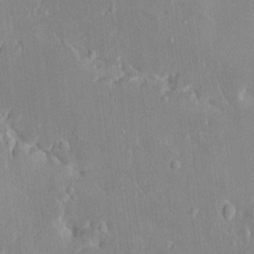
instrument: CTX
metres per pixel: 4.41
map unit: HNhu
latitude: 6.0255
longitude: 2.7463
